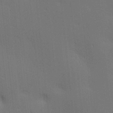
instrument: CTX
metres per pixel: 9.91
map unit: lAa
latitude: 11.4427
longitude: -108.6112
